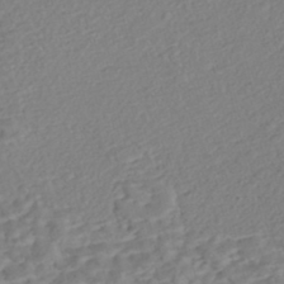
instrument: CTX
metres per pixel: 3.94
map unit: Nhe
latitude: -47.1431
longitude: -172.2900
